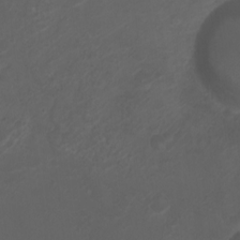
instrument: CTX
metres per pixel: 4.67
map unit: Ht
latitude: 1.7827
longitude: -22.6490
